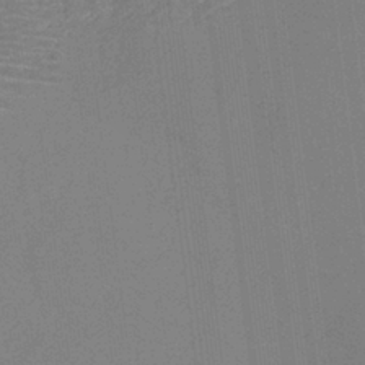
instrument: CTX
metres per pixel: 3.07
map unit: HNb
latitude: -35.2187
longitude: 54.4440
